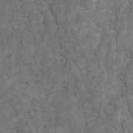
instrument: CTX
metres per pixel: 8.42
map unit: Ave
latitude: 16.4979
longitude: -132.6302
